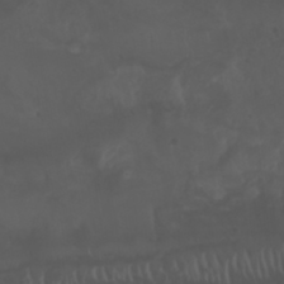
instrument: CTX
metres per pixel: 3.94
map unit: Nhu
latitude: 22.7057
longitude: -64.8569
